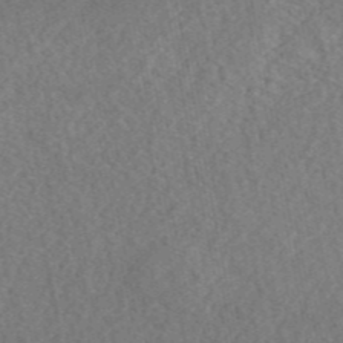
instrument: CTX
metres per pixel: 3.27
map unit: ANa
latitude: 45.0080
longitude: 46.6896
